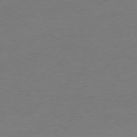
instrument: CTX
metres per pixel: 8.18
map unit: Ap
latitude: -78.6329
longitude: -75.1214
